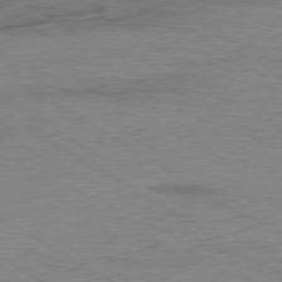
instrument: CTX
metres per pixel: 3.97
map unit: Ap
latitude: -80.0661
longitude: -52.5168
